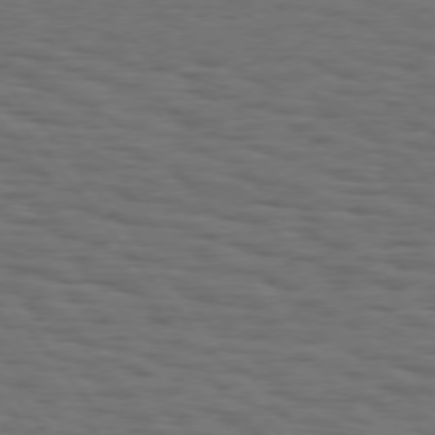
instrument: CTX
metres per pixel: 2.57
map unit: Hpe
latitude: 74.8758
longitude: -134.1200
